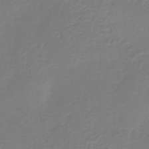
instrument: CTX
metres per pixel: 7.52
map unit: HNb
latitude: -35.7667
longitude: 51.0486
